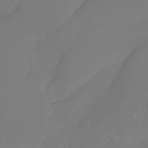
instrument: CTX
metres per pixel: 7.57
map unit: Nhu
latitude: -29.7289
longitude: -63.6505
